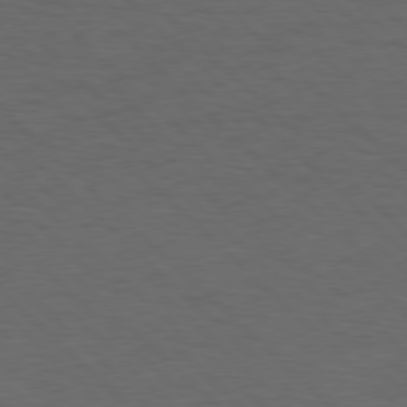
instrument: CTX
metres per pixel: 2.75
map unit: lApd
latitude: 77.6882
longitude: -60.2522
